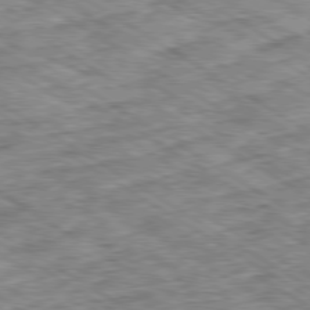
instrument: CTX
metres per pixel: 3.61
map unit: Ap
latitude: -80.1228
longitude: -49.4426
